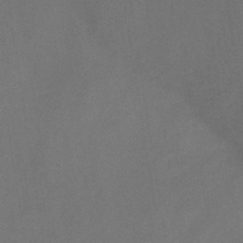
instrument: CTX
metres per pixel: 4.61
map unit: HNb
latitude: -44.3306
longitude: -39.5371
